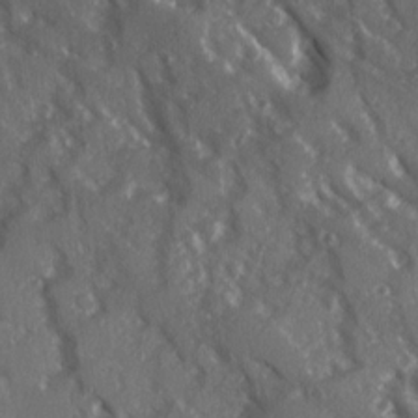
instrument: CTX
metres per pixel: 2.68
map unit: Ave
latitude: 15.5938
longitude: -130.9325
